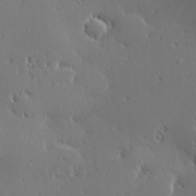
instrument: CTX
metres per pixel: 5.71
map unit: Hve
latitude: 27.5182
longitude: -93.1592
